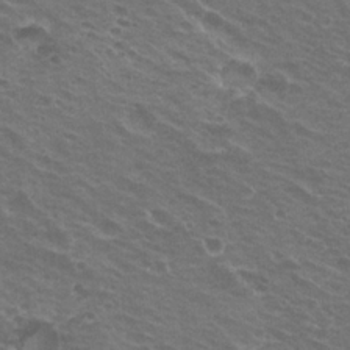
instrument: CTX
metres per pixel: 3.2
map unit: Hto
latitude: 22.2145
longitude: -30.9892
